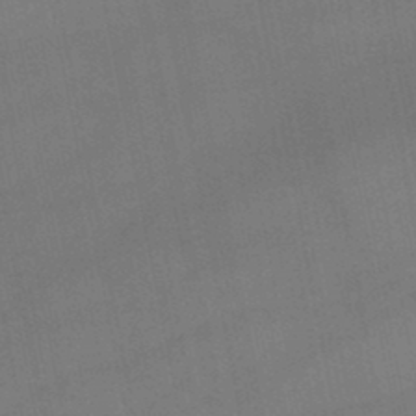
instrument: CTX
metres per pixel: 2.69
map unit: lHb
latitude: -46.9919
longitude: 73.7855
